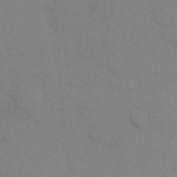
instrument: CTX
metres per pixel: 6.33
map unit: eHh
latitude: 18.6112
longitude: -64.1956
